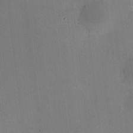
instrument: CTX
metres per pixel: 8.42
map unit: HNhu
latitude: 8.7813
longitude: 13.7100
